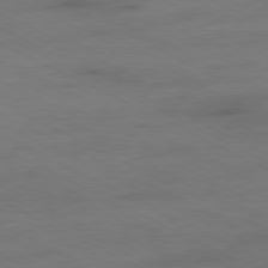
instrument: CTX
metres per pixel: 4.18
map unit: Ap
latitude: -80.9920
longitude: -75.9906
